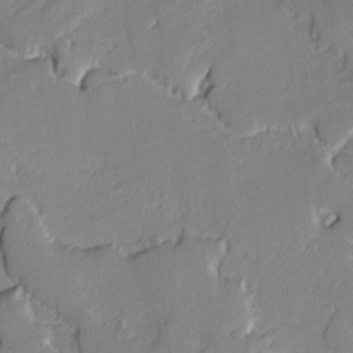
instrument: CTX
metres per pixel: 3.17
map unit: lAvf
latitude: -1.6533
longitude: -109.1214
